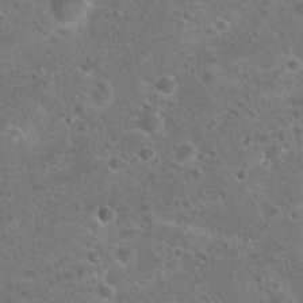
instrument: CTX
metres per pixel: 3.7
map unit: Hto
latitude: 22.7624
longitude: -48.2145
